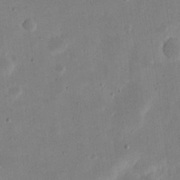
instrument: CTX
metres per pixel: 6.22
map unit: eHh
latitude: 20.8002
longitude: -70.3089
